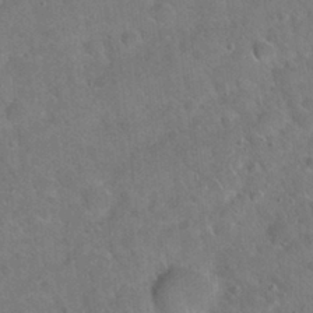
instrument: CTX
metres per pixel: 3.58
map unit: Hto
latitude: 19.2726
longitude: -49.8961
